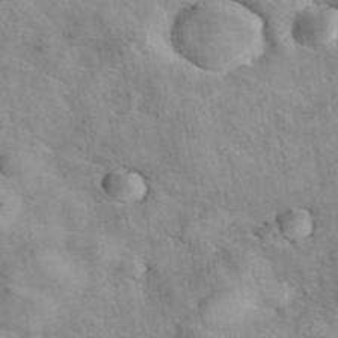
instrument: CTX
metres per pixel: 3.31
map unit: eAb
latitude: 41.9717
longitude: 107.5210
